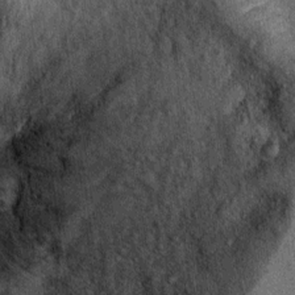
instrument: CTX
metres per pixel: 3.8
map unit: Ht
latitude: 10.6302
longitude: -38.2900
